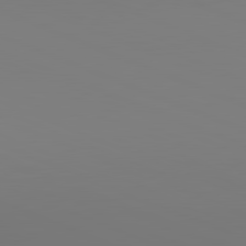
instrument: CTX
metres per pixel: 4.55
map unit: lApd
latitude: 81.8205
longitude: 146.7841
